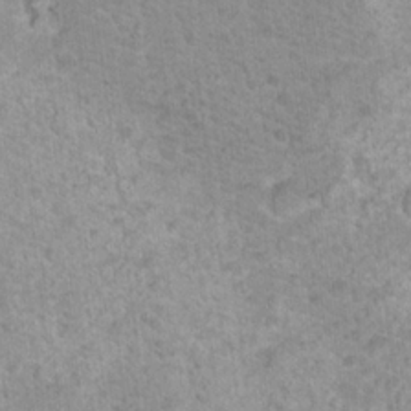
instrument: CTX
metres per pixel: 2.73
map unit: Nhu
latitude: 18.6490
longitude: -31.5749
